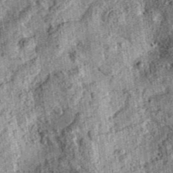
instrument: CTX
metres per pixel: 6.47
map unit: eAb
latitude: 36.5546
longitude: 109.2187
